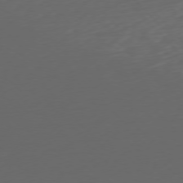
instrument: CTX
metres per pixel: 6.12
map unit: Ap
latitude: -76.7841
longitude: -79.1781
